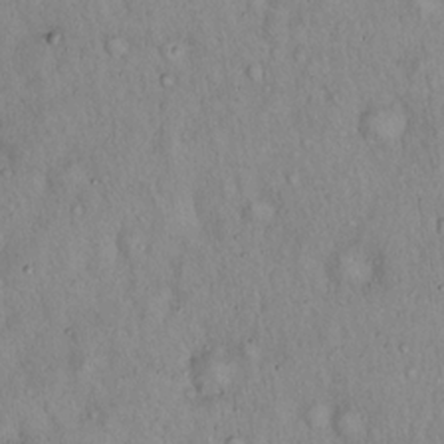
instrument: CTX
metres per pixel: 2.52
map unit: Hto
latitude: 16.1389
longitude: -59.1592
